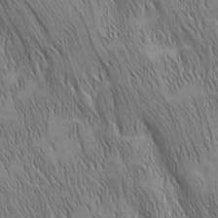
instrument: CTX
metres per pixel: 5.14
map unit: Nhu
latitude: -5.9367
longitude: -151.7827
